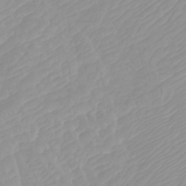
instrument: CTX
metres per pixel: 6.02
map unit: Htu
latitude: -4.1039
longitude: -73.9339
